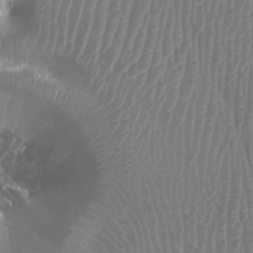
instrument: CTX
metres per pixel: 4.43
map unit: Htu
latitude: 3.3292
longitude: -20.0255
